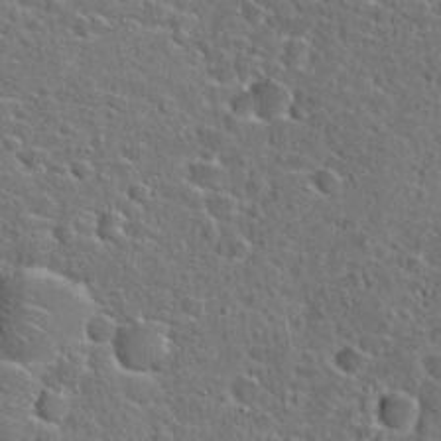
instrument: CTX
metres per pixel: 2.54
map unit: Hto
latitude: 23.9717
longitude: -46.4223
